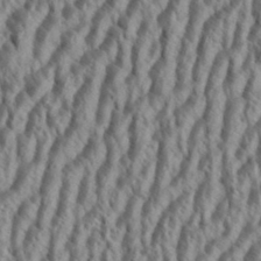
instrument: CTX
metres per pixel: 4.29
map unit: eHh
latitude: 34.3278
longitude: -138.0822
